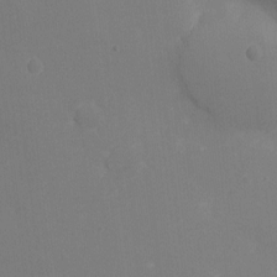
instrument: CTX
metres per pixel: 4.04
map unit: Ht
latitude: -5.7288
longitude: -25.4615
